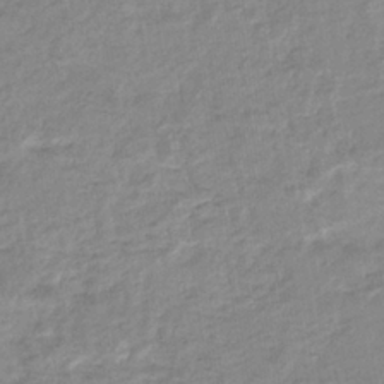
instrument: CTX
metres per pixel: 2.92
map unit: eHb
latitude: -35.6533
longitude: 76.9920
